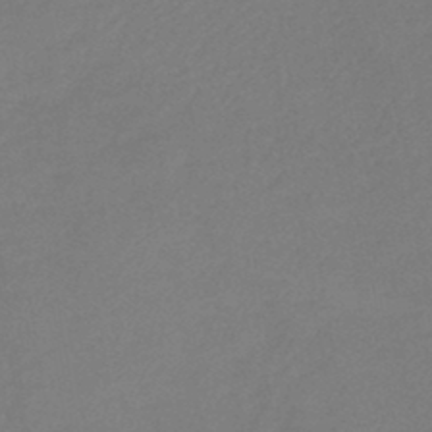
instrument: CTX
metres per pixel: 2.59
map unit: lHb
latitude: -44.8786
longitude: 59.7099
